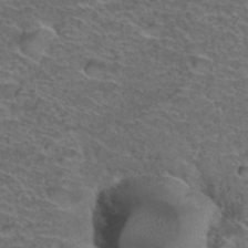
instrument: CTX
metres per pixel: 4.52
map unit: Hto
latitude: 37.3293
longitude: -43.8017
